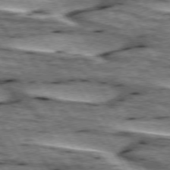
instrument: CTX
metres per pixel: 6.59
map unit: lApd
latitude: 74.3278
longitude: -55.9717
